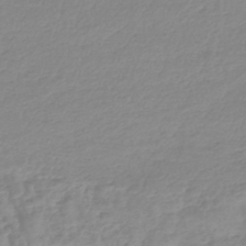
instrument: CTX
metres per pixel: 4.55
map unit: lHb
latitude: -44.5385
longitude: 70.2362
